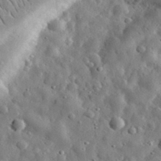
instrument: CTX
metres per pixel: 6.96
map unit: eHh
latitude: 31.4427
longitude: -73.8017
